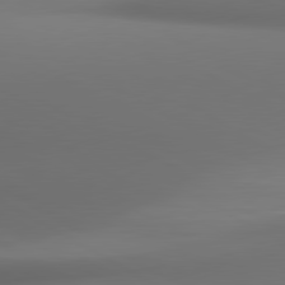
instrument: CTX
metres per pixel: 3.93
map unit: lApd
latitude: 80.8947
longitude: 137.1620
